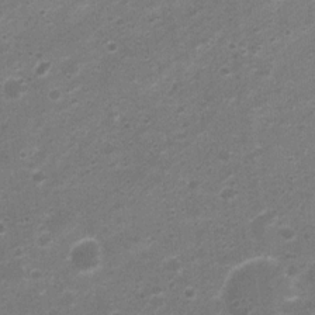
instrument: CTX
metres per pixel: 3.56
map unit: Nhu
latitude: 4.3278
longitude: -26.0444
